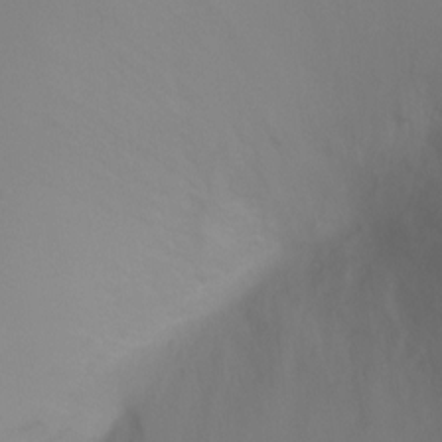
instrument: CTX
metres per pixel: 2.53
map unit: Ht
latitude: -5.6344
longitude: -27.2348
